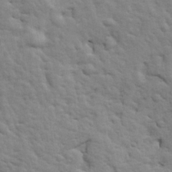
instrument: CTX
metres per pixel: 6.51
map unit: Ave
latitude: 17.5749
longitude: -132.9136
